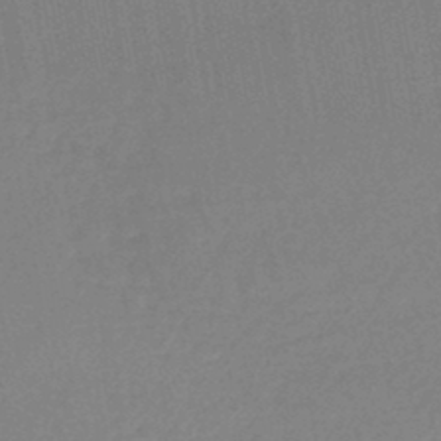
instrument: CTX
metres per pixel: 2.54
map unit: lHb
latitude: -44.9353
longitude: 63.0486
